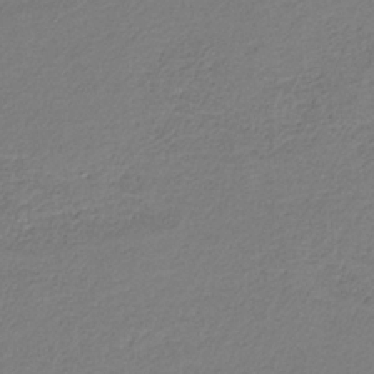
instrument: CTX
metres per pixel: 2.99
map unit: HNb
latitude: -34.5385
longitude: 60.8219
